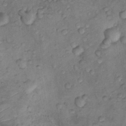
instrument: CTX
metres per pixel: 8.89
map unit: Nhu
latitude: 9.5371
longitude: -25.6316
